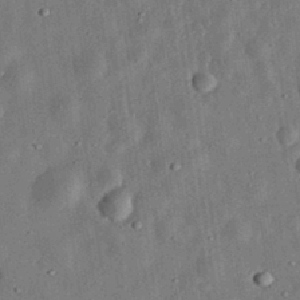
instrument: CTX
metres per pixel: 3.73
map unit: eHh
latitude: 32.7057
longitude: -74.9514
